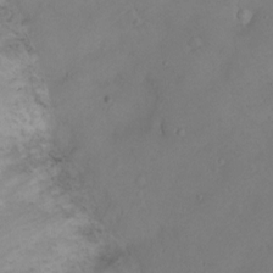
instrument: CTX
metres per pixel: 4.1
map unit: Ht
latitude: 0.3089
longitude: -34.9891
